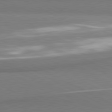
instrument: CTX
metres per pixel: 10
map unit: lApd
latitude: 80.6490
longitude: 167.3699
